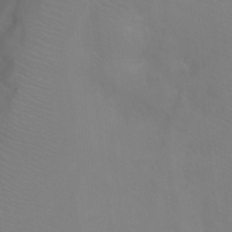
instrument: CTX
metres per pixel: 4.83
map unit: Ht
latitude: -5.2187
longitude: -28.1578
